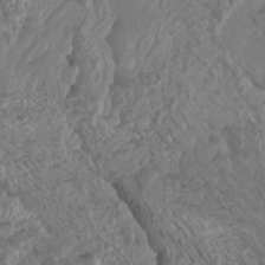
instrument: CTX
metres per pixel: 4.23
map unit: Nhu
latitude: -8.3684
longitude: -80.1767
